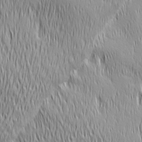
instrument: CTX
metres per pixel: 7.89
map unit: Ave
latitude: 2.8191
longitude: -114.0633
